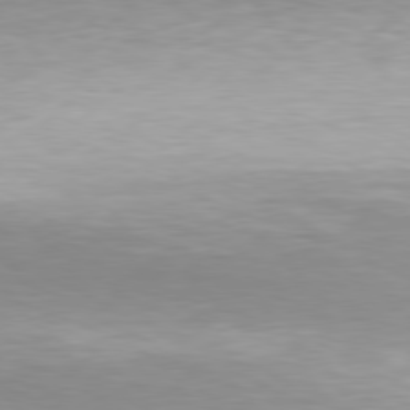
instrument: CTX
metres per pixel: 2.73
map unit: Hpe
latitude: 78.0822
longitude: -131.7072
